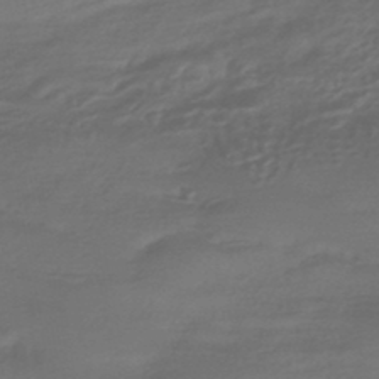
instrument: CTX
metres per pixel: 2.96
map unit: HNhu
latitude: -43.1620
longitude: 94.9163
